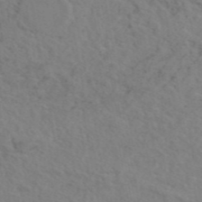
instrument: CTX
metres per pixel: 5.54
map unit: eAb
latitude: 45.2348
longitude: 112.9353
